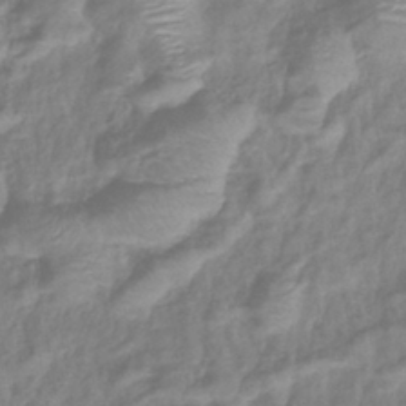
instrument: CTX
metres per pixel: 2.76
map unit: eHb
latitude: -40.0472
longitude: 78.8408
